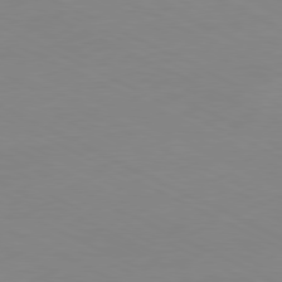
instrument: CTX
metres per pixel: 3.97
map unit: Ap
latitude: -80.9920
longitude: -94.4034
